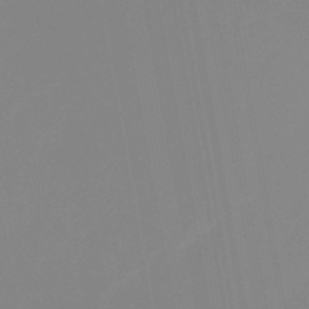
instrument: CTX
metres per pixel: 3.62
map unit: eHb
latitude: -37.4643
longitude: 74.8975
